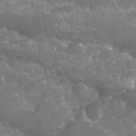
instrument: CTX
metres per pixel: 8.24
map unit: Nhu
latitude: 24.3467
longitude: -60.9513
